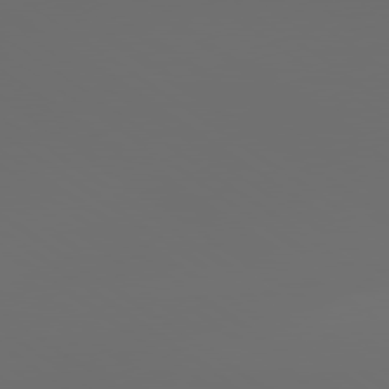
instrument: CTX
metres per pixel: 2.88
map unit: lApd
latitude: 79.2915
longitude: -175.8961
